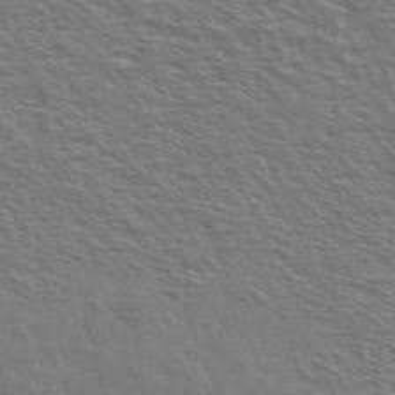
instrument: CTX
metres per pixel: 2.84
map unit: Ave
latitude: 37.7450
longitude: -109.1970
